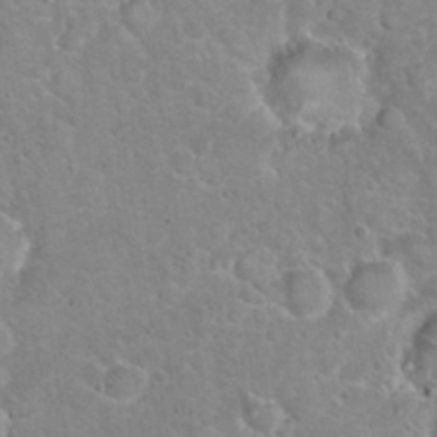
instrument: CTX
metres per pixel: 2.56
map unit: Hto
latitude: 20.7624
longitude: -47.8017
